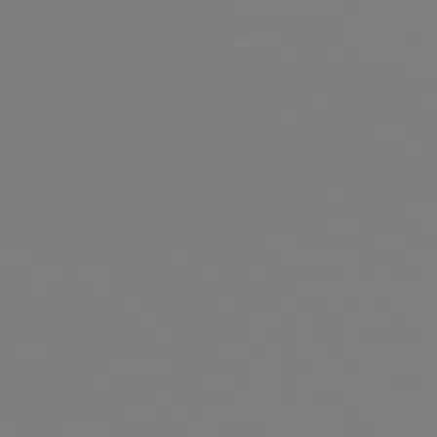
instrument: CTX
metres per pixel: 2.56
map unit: Hpe
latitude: 77.7827
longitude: -137.7828
